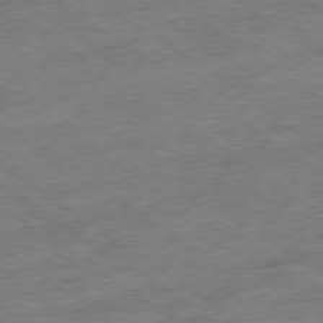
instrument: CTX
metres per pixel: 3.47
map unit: Ap
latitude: -79.1809
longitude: -48.8380
